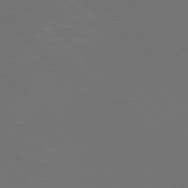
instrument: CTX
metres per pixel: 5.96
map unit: Hpe
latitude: 77.9528
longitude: -170.5735
